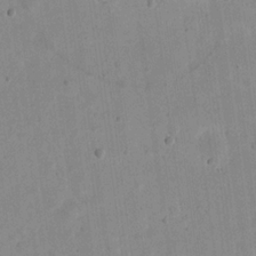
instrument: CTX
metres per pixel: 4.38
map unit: eHh
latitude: 20.7813
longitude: -69.9339
